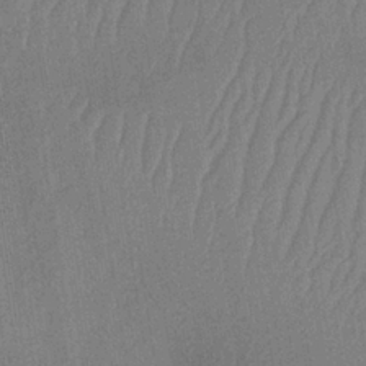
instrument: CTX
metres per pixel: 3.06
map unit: lHb
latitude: -34.4440
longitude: 65.5399
